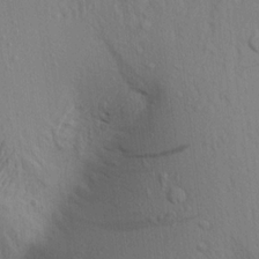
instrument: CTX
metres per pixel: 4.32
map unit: Aa
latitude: 17.9150
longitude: -148.9703
